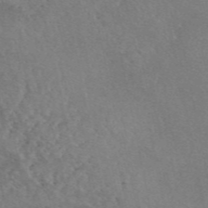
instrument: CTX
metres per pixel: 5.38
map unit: eAb
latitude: 47.2159
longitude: 113.9556
